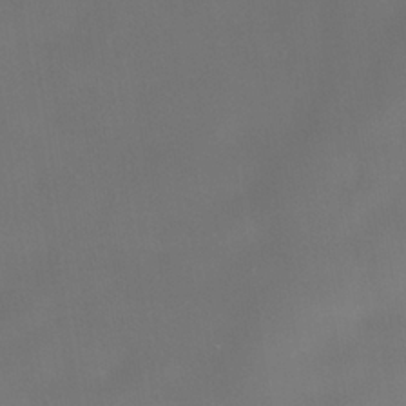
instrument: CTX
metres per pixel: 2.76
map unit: Nhe
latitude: -38.5385
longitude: -119.5182
